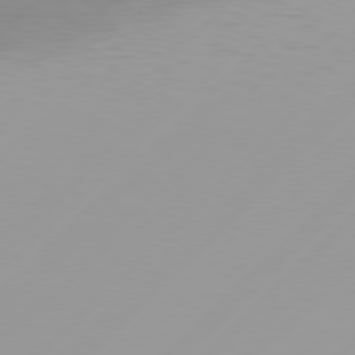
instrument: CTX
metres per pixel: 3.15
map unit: Hpe
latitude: 77.6694
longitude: -138.6301
